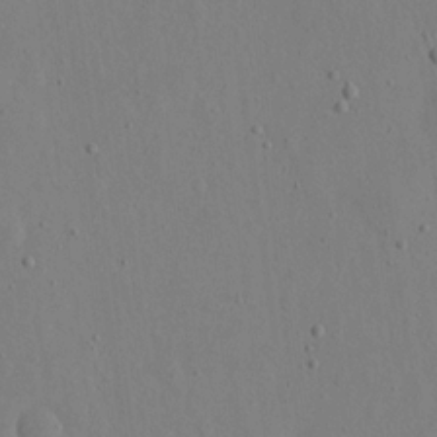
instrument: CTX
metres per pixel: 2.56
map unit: eHh
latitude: 17.4426
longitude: -70.1956
